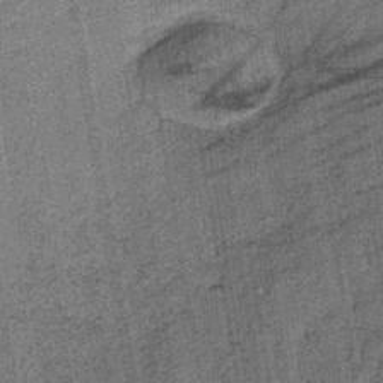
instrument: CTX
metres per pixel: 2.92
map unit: lHb
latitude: -39.1053
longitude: 64.3873
